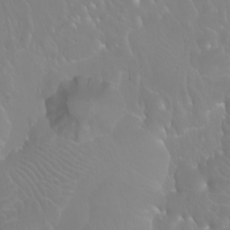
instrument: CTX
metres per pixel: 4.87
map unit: Nhu
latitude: -9.1431
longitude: -70.9136
